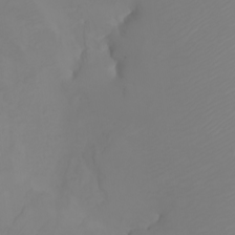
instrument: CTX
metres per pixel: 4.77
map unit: Nhu
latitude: -5.8989
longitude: -93.3481
